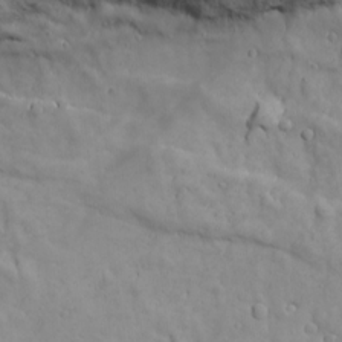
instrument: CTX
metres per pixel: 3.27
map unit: Ave
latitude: 17.7261
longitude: -133.2537
